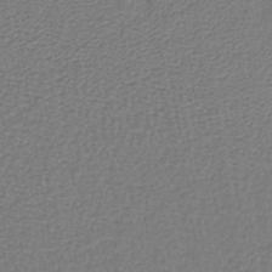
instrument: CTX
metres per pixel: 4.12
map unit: lHb
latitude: -39.1620
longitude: 62.0283
